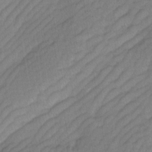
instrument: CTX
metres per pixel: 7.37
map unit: Ave
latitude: -0.9164
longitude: -113.8394
